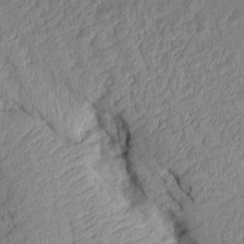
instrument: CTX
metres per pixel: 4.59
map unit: Aa
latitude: 9.4049
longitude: -128.0255
